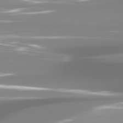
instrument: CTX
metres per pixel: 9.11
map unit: lApd
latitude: 81.6316
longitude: -137.4049
